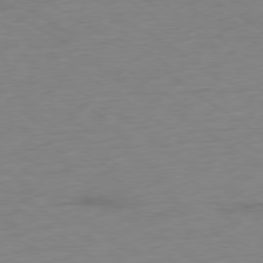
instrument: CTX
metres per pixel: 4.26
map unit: Ap
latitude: -78.5573
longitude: -59.0836
